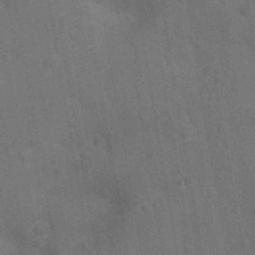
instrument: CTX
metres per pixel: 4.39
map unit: Ht
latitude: -10.8030
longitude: -22.6868
